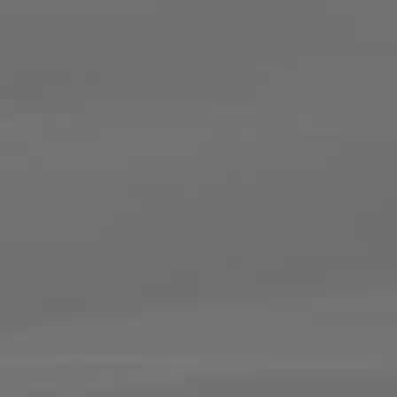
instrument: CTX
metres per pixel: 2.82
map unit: lApd
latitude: 83.5182
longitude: -128.5735
